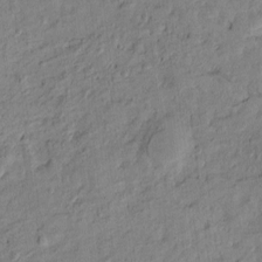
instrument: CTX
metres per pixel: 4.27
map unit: Htu
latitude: -8.6140
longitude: 177.7289
